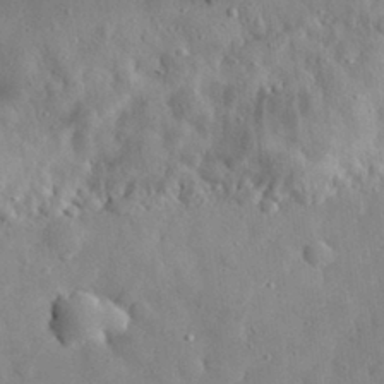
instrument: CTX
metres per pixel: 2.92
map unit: eHh
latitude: 30.1578
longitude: -74.5735
